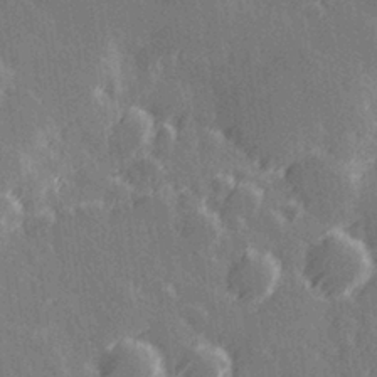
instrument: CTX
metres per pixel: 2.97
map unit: Hve
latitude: 27.6127
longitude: 145.8611
